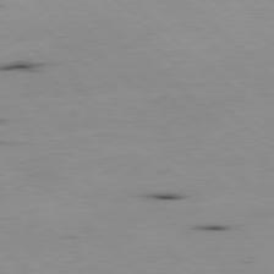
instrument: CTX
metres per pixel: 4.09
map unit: Hpe
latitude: -79.5210
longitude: 8.6896
